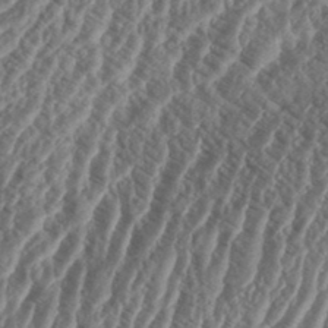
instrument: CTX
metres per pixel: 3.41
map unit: eHh
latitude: 36.8191
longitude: -135.6316
